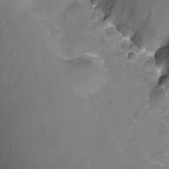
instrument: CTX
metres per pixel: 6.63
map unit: Nhu
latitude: -10.0283
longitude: -77.0647
